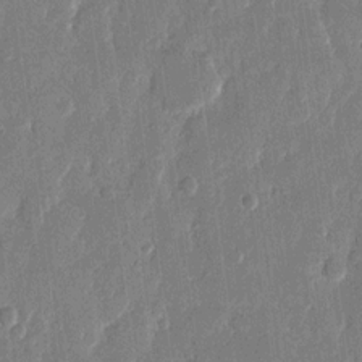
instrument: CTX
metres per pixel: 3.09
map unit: eHh
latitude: 13.3293
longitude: -71.0458
